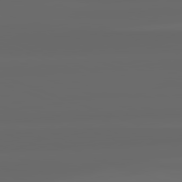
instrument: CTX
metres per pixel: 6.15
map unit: lApd
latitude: 82.2900
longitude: -172.1010
